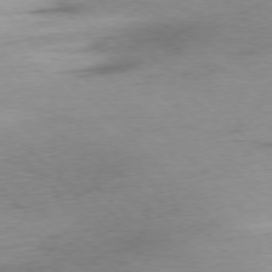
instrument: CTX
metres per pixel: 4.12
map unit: Ap
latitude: -76.7463
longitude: -65.4048
